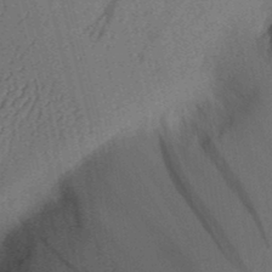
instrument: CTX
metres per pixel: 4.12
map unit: Aa
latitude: 30.7058
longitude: -141.8016
